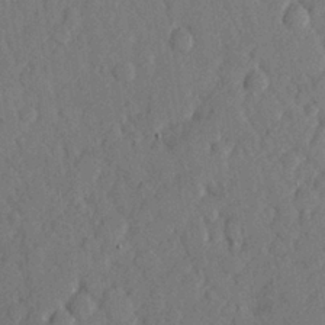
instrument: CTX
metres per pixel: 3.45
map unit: Hve
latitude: 26.1956
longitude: 144.8030
